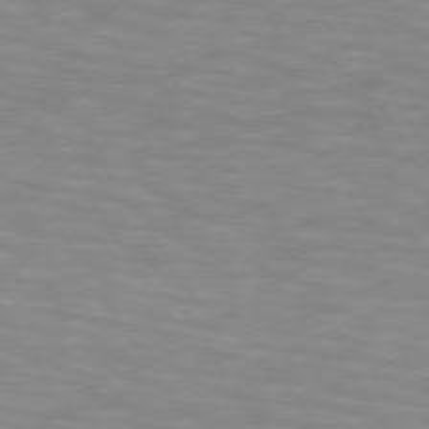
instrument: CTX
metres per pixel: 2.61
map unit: lApd
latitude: 74.0822
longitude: -53.4427
